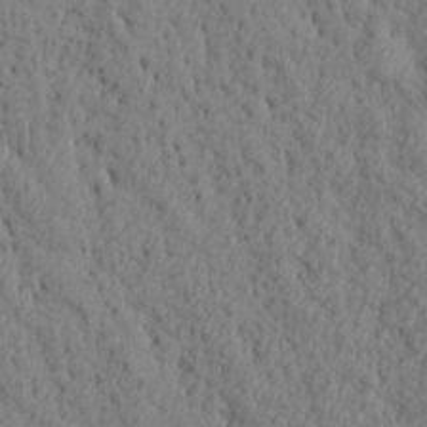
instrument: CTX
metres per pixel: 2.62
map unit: Aa
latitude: 15.4238
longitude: -142.1578
